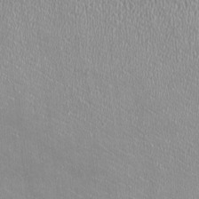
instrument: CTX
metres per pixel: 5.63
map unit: HNhu
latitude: -2.1983
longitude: 0.0472
